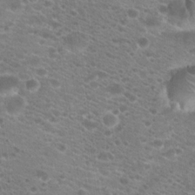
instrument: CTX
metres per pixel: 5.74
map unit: Hto
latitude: 20.1767
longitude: -39.6505
